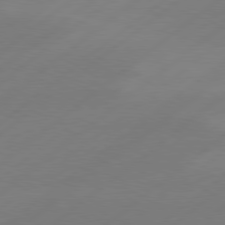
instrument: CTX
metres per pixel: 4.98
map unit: Hpe
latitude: 78.5735
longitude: -131.3860
